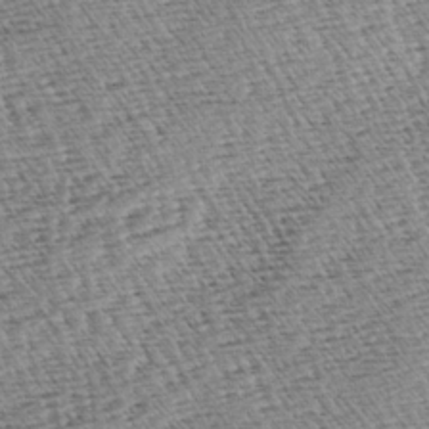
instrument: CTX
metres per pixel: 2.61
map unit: lAa
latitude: -3.4265
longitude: -122.6490
